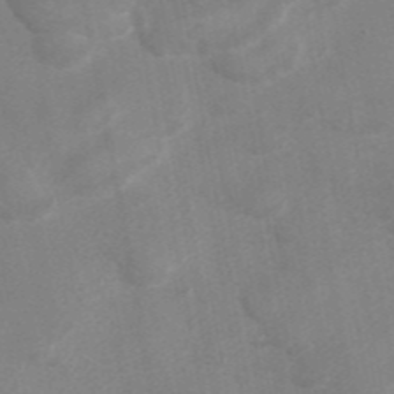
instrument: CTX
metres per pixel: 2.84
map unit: eAb
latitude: 45.0836
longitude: 126.0094
